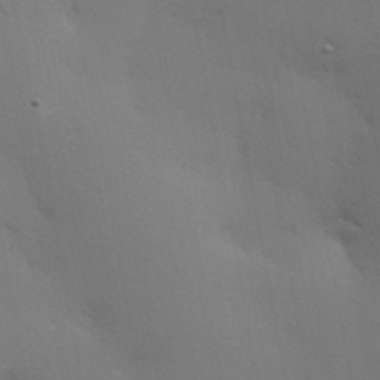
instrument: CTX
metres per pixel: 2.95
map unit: Hve
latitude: 24.8191
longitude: -97.4615
